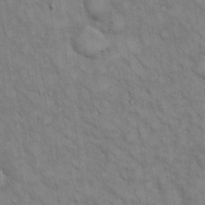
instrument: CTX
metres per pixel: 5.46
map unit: Hto
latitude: 13.0270
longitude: -60.6490
